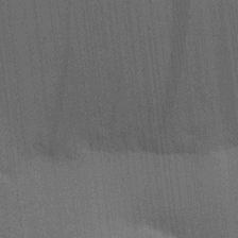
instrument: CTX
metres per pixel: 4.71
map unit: HNhu
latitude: 13.5182
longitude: 14.4440
